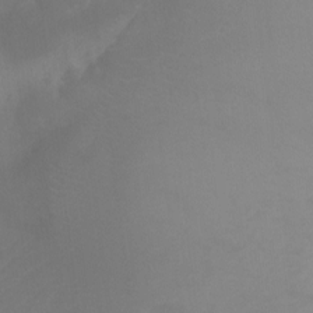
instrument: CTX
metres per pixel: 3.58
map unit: Ht
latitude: -9.1620
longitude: -33.4993
